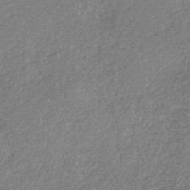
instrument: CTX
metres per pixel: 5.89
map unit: HNb
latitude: -44.5007
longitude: -38.0255
